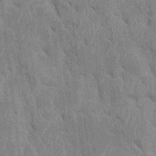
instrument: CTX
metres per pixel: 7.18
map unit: Htu
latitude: 0.5923
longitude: 147.2376
